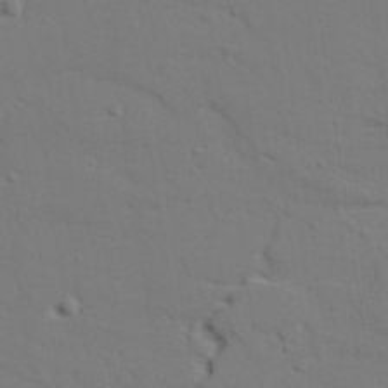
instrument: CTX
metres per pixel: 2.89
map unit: lAvf
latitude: 28.9136
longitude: -108.7813
